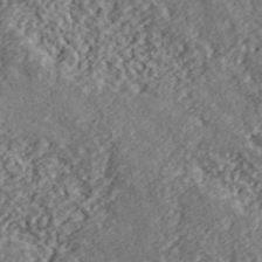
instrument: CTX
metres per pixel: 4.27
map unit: lHvf
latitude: 40.3845
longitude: -87.9528
